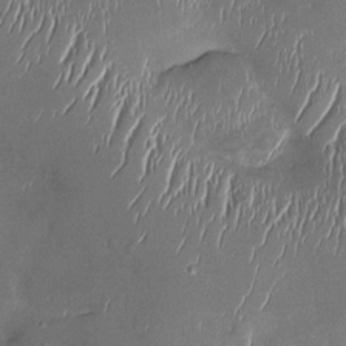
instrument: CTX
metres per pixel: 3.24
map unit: Htu
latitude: -1.6533
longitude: 149.6911
